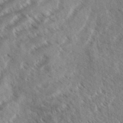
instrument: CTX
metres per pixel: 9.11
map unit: eHh
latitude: 36.9325
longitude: -138.6868
